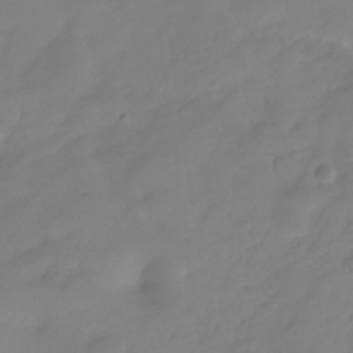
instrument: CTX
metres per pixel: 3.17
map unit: Hve
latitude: -31.1998
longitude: 89.6722
